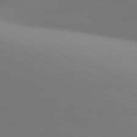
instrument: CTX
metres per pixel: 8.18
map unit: lApd
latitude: 81.2726
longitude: 143.4265
